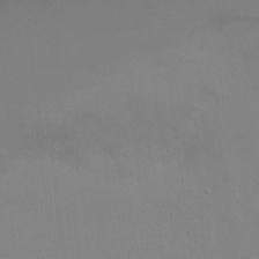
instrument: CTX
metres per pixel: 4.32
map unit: Ht
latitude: 1.5371
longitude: -34.0822
